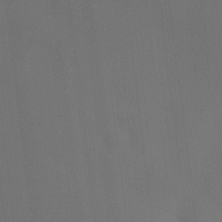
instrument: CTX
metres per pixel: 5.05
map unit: HNhu
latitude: 10.3467
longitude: 10.1795
